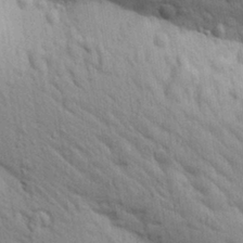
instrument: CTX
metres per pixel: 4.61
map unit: Aa
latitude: 29.9528
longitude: -147.8773
